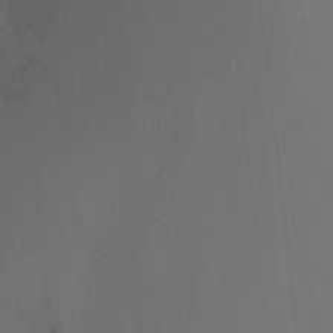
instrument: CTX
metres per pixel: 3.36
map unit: Ht
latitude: -5.2942
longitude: -25.4426
